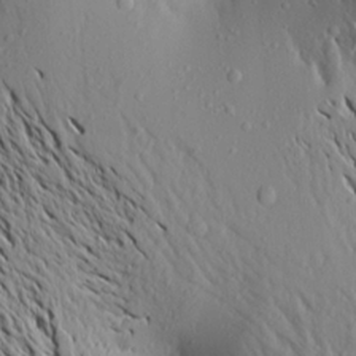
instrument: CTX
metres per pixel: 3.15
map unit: Aa
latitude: 19.6127
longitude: -148.3656
